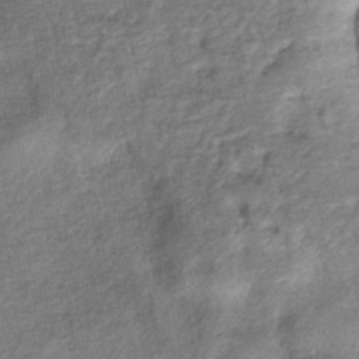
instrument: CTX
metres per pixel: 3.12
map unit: eHb
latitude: -39.0676
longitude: 80.6897
